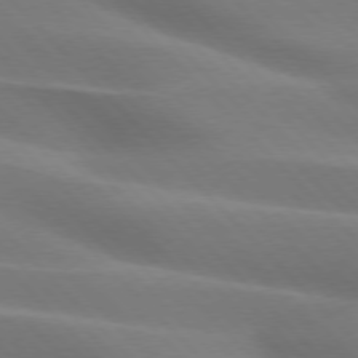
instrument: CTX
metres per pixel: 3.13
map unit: lApd
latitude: 75.6505
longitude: -61.8016
